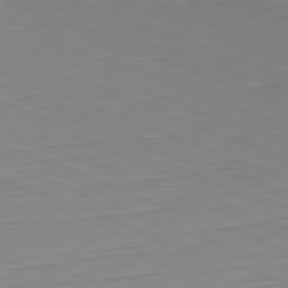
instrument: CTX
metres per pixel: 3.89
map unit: Hpe
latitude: -82.3117
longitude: 14.6897
